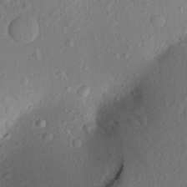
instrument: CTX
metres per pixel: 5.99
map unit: Aa
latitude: 21.5749
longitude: -147.1404
